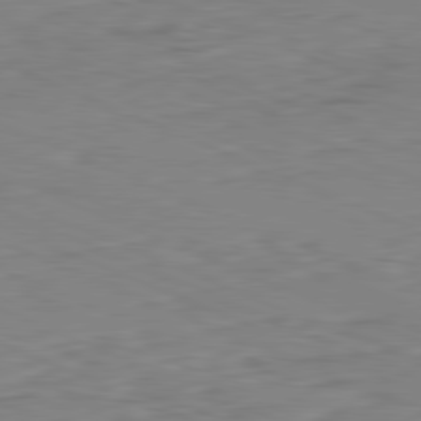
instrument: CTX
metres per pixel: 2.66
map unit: Ap
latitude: -82.0472
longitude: -68.8380
